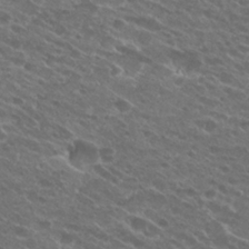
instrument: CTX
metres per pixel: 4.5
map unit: Hto
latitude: 25.3670
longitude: -40.0633
